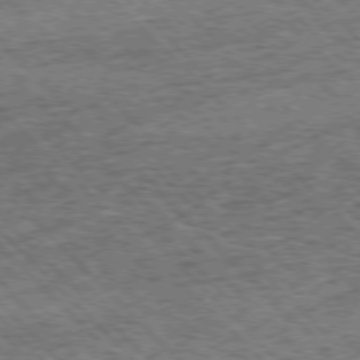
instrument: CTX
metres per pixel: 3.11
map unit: Hpe
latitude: -77.6533
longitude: 15.7100
